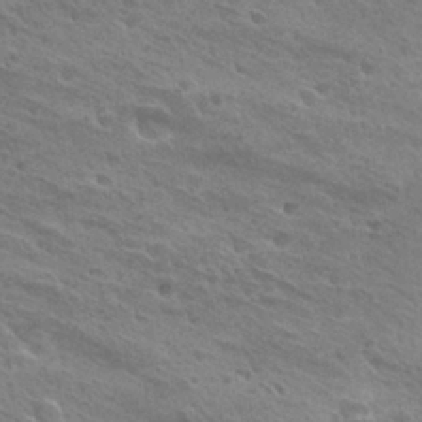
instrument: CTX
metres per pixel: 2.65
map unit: Hto
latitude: 28.2522
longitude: -39.9528
